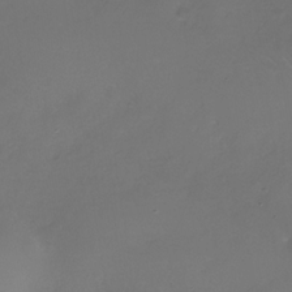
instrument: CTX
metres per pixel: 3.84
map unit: Nhe
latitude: -33.9178
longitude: -87.5938
